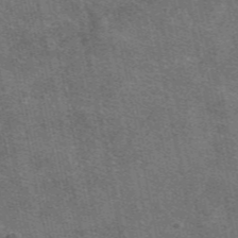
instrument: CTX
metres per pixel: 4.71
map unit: eAb
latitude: 48.1200
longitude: 114.5196
